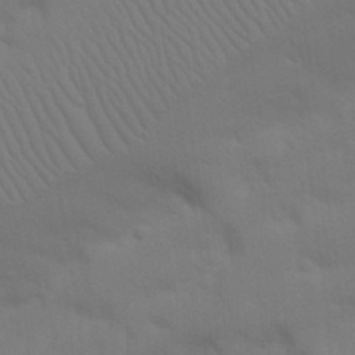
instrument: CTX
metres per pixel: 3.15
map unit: Nhu
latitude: 21.5182
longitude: -72.9325
